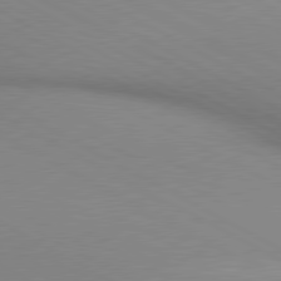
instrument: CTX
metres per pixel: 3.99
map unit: lApd
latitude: 80.3845
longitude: 134.8030
